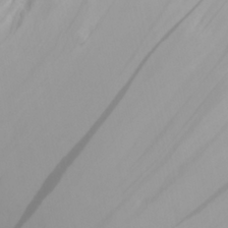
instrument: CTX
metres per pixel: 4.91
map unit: Aa
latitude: 29.2348
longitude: -133.3671
